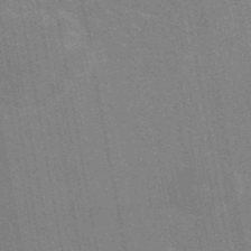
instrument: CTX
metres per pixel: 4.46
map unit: eAb
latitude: 45.6505
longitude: 122.2929
